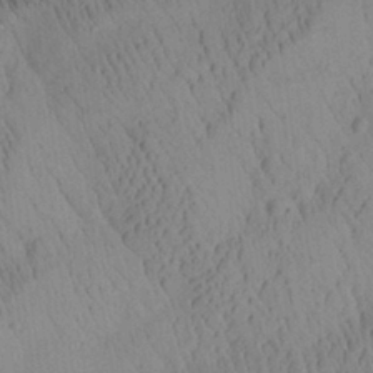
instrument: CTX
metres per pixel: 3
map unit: Aa
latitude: 26.4790
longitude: -141.8205
